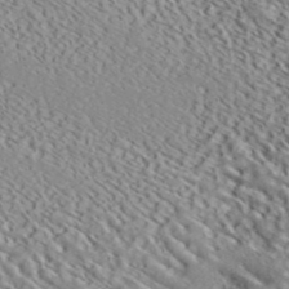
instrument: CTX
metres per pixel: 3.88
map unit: ANa
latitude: 40.1199
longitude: 30.6707
